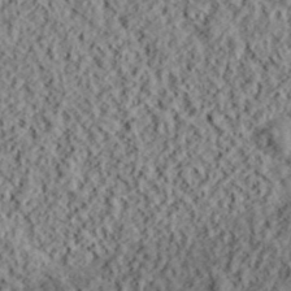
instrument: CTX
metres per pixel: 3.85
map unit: lHvf
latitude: 38.7057
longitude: -88.5546
